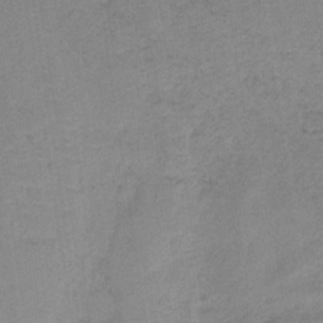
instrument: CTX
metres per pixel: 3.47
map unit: HNb
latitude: -34.4818
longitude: 59.2186
